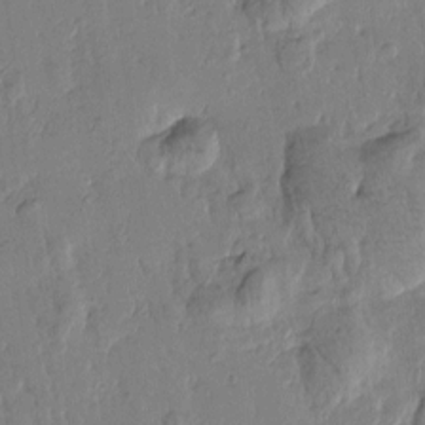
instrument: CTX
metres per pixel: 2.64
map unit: Htu
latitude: -0.5196
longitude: -176.7435
